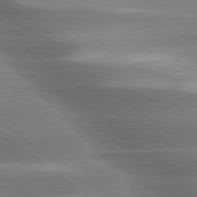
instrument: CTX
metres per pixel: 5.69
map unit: lApd
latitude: 79.6127
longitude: -118.2711
